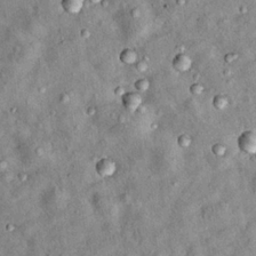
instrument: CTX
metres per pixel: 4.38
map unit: Hto
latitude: 14.2712
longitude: -35.1403
